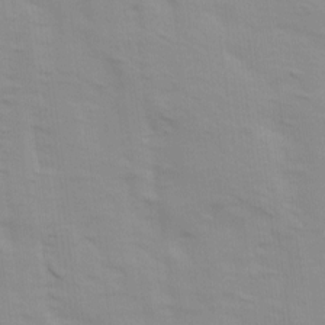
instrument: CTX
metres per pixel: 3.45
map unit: Ave
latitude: 14.1767
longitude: -103.9339
